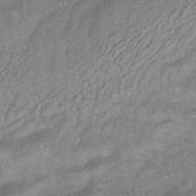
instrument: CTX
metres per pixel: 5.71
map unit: HNhu
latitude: -44.5007
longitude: 90.8408
